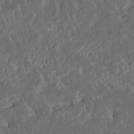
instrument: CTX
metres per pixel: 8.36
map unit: HNhu
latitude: 5.6505
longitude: 10.6896
